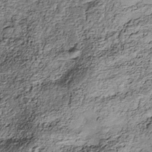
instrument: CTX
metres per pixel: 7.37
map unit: Nhe
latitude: -38.2551
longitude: -147.6316
